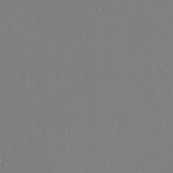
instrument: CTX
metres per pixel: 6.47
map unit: eHh
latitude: -4.0661
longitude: -80.5168
